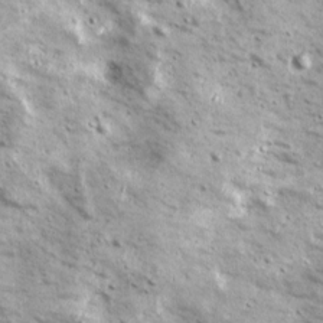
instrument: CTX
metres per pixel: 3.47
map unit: Ave
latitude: 17.3671
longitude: -133.7450
